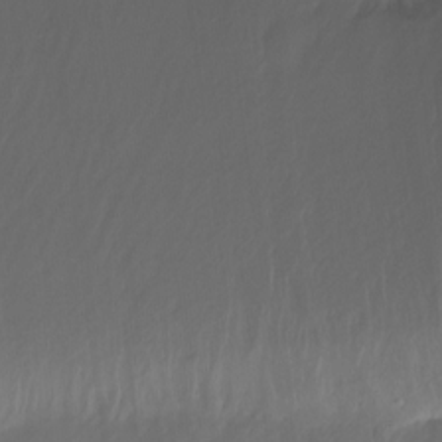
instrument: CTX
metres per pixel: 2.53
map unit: Ht
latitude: -14.7275
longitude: -52.2712
